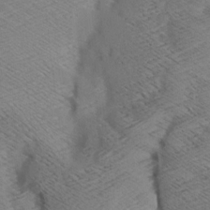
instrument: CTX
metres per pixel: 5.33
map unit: Aa
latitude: 7.8772
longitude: -140.1955
